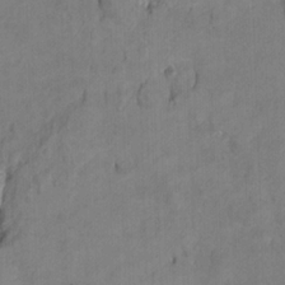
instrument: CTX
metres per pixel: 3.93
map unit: Ht
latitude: 9.8395
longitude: -32.9892
